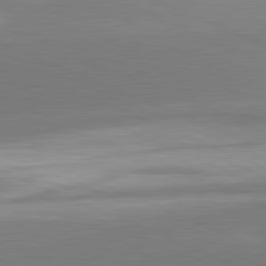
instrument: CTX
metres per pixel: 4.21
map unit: lApd
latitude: 81.8772
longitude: -155.7827
